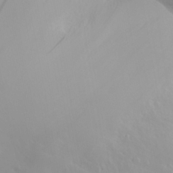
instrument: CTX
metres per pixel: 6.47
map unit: Aa
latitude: 27.3104
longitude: -133.1403
